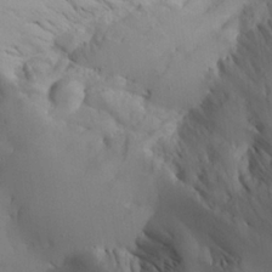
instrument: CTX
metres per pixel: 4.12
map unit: Aa
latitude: 24.7813
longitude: -127.9906
